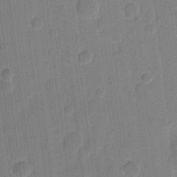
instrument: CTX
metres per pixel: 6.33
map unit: eHh
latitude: 10.3845
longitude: -66.5923
